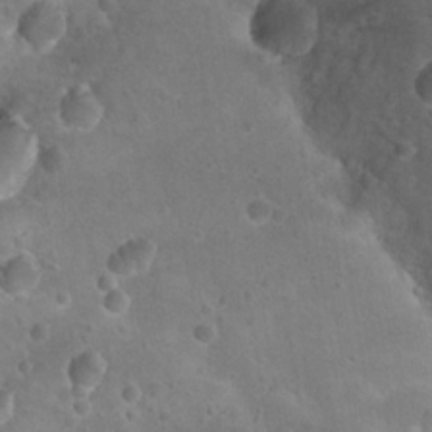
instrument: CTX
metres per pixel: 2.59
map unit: Nhu
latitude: 17.9339
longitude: -32.6868
